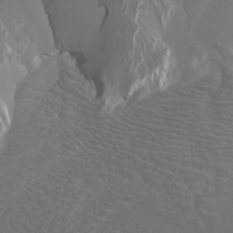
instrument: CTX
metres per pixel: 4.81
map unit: Nhu
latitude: -5.0108
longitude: -90.1767
